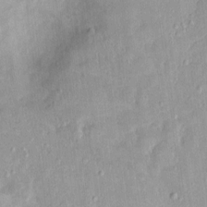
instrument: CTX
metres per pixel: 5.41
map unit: Nhu
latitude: 1.8016
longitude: -14.5168
